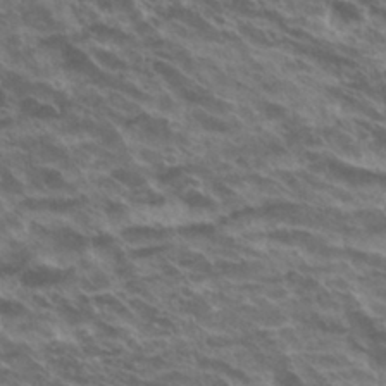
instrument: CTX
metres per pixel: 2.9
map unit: Hto
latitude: 31.8962
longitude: -41.1403
